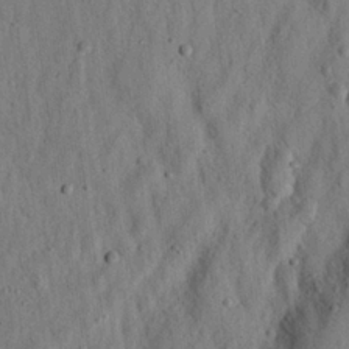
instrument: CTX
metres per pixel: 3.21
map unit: eHh
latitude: 23.9528
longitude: -80.1200
